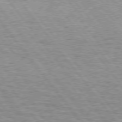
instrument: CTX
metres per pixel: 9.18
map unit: lApd
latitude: 75.4426
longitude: -75.7828
